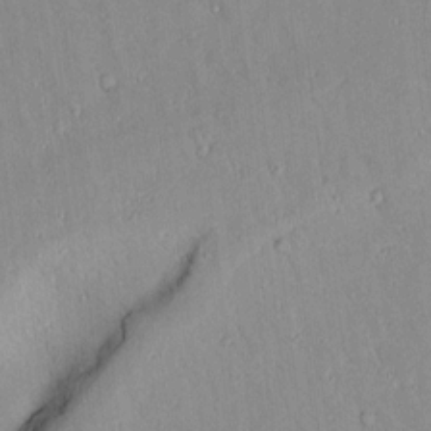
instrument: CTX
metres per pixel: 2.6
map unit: lAvf
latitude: 8.5168
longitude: 168.2550
